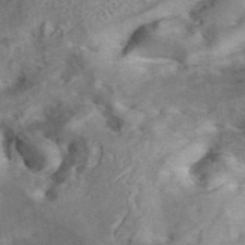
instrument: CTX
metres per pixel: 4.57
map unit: ANa
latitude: 42.1767
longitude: 15.5210
